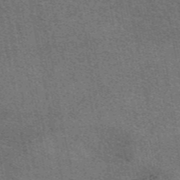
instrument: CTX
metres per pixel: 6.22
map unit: eAb
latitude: 48.2900
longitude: 114.9353
